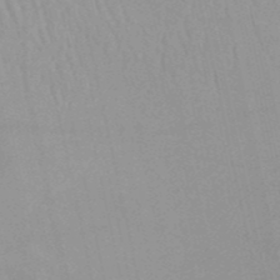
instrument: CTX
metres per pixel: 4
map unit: HNb
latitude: -52.4440
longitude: -50.9891
